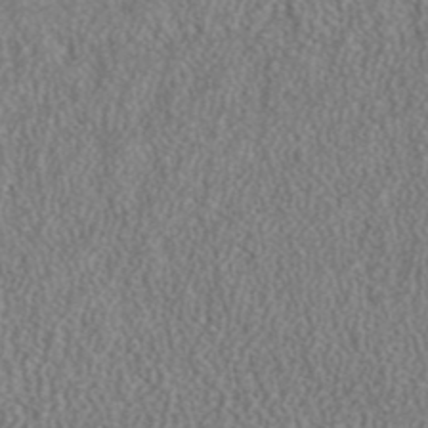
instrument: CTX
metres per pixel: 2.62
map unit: ANa
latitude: 39.5938
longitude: 24.5763
